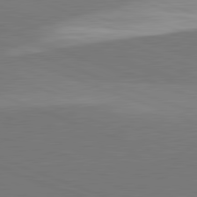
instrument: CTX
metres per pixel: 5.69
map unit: lApd
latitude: 82.0444
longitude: 136.5951
